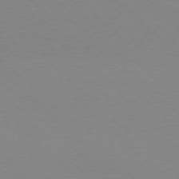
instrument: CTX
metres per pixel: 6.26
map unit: Ap
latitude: -78.2172
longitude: -91.6316
